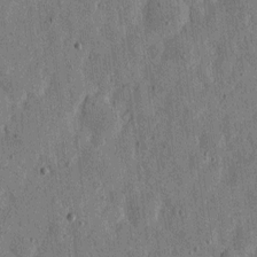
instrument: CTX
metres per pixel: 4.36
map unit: eHh
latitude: 6.0444
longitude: -72.1389
